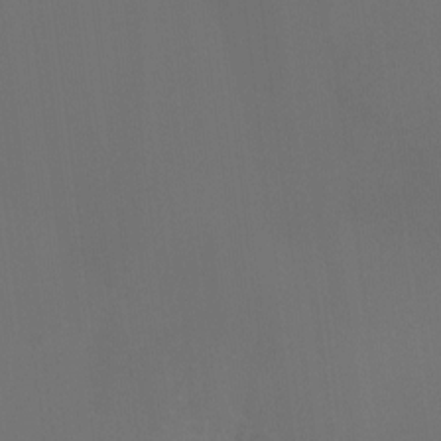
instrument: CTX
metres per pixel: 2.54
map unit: Hto
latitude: -7.8233
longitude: -51.1403
